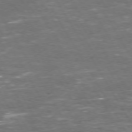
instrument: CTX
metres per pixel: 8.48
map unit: Hpe
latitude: 72.3279
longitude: -124.2711
